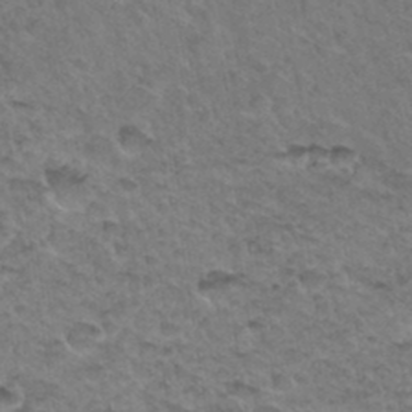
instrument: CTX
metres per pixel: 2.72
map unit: Hto
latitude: 34.9702
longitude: -49.0458
